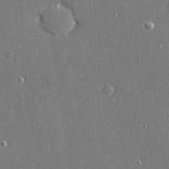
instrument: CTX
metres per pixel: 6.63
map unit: Hve
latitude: 28.1011
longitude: -90.4034
